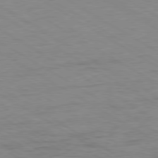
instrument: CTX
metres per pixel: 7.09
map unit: Ap
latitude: -80.2173
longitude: -52.3467
